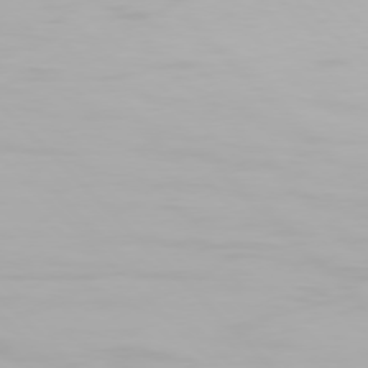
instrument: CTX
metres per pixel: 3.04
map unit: Hpe
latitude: 76.4790
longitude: -134.2522
